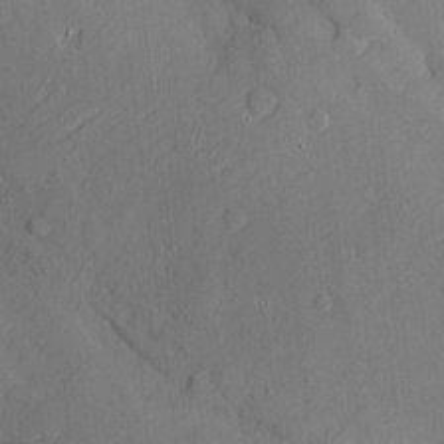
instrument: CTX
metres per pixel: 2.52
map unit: Nve
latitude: -7.6155
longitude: 175.6910
